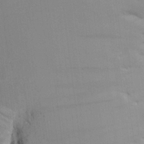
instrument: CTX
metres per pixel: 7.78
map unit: Aa
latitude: 16.0822
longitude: -145.7638
